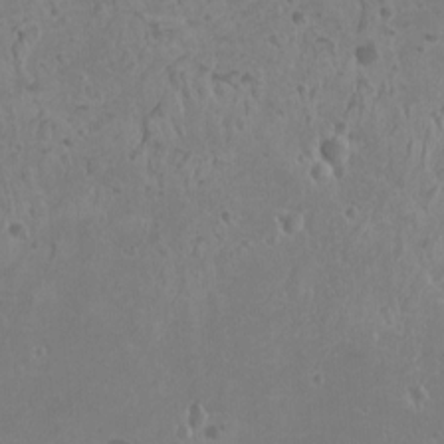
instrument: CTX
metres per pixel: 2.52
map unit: HNhu
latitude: -1.3510
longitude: 1.5966
